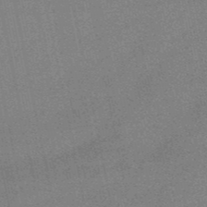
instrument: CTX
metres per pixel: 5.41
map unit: lHb
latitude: -49.6533
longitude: 79.4454
